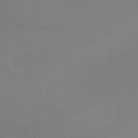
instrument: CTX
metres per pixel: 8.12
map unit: lHb
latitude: -38.6708
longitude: 74.6141
